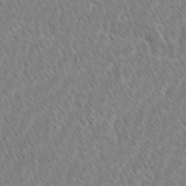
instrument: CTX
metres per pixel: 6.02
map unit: lAvf
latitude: -1.5399
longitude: -114.3089
